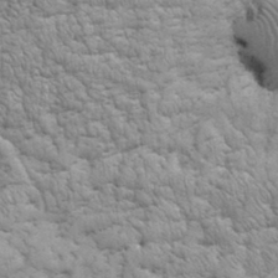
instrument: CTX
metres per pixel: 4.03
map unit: eHh
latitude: 32.0444
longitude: -67.7260
